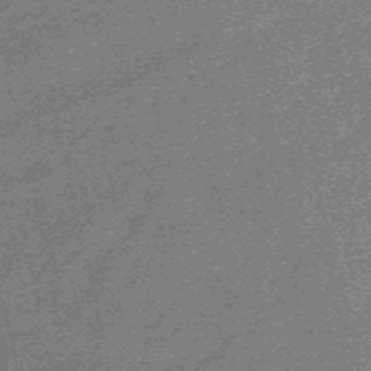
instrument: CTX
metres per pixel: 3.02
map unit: HNb
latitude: -55.3132
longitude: -45.8394
